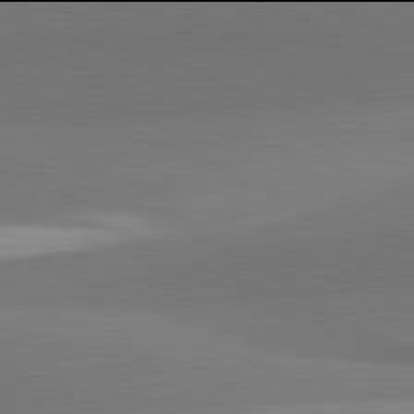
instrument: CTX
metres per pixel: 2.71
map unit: lApd
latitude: 81.9906
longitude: 149.6911
